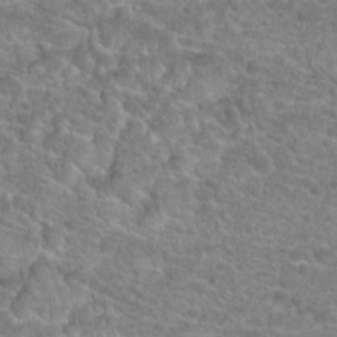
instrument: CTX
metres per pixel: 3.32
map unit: Hto
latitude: 20.1956
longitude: -43.0270
